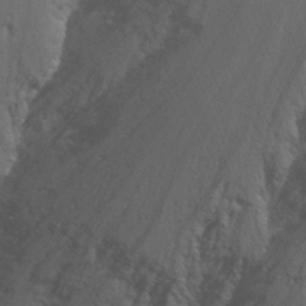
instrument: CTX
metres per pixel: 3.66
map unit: Nhu
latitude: -13.5588
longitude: -65.9528
